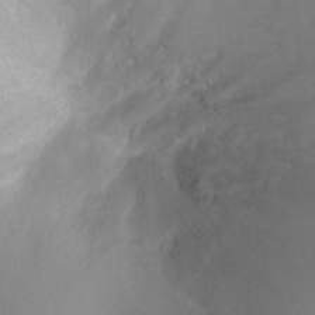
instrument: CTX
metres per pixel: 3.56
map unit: Nhu
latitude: 3.4237
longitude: -24.8946
